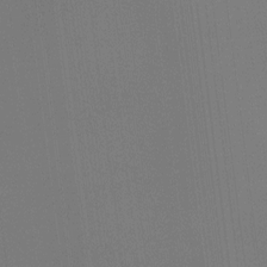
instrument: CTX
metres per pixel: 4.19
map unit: Hto
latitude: -11.0864
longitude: -37.9528
